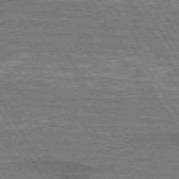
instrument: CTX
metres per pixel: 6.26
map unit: lApd
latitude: 73.8584
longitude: -62.9136
